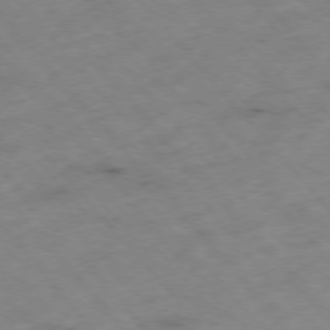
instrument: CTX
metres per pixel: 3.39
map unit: Hpe
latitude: -76.6896
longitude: -18.2333
